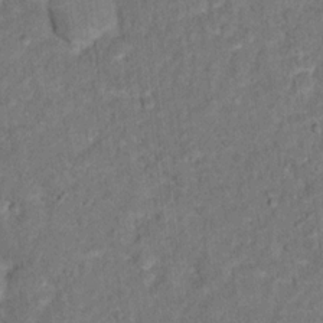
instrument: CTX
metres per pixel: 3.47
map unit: Hto
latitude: 12.4223
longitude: -37.4427
